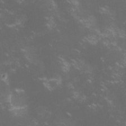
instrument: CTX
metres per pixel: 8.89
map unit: lHvf
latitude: -13.8800
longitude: -102.4979
